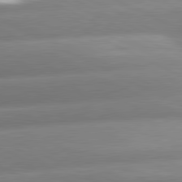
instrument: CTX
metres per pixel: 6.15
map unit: lApd
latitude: 80.9703
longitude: -159.2726
